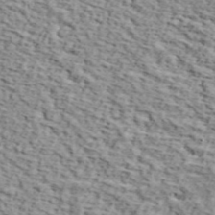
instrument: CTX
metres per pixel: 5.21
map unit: lHvf
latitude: 37.3293
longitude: -86.9891
